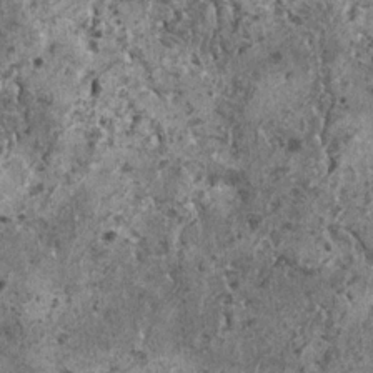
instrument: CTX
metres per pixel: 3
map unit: HNhu
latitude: 0.1388
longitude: 3.5588
